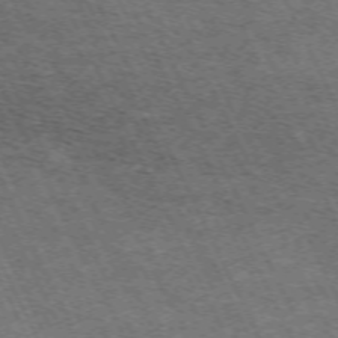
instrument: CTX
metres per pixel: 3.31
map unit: Hpe
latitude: -71.0487
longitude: 11.2754
